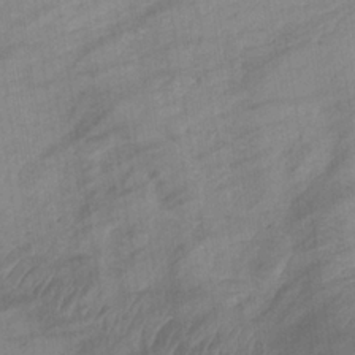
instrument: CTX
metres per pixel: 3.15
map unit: eHb
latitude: -33.3699
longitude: 71.7478
